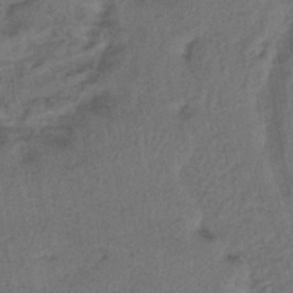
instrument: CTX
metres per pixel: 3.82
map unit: lHb
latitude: -42.4440
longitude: 60.7463
